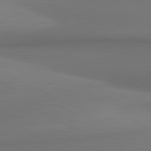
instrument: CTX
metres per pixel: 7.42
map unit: lApd
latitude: 81.4993
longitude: 172.0850
